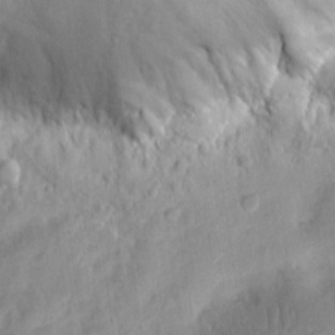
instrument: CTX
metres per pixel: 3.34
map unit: eHh
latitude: 13.0270
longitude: -73.1970
